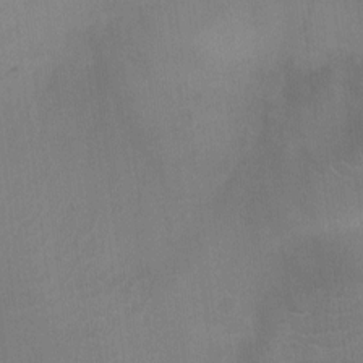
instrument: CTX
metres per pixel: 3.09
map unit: Ht
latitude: -3.4076
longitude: -17.2537
